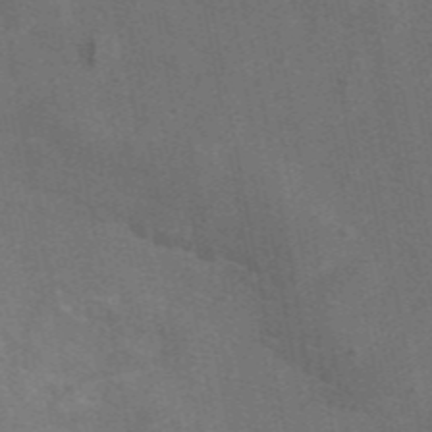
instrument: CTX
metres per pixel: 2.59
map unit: eAb
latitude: 47.3671
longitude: 116.8407
